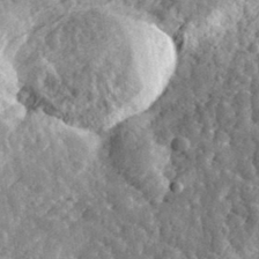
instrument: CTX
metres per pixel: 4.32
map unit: eHh
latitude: 34.7435
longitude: -79.6505
